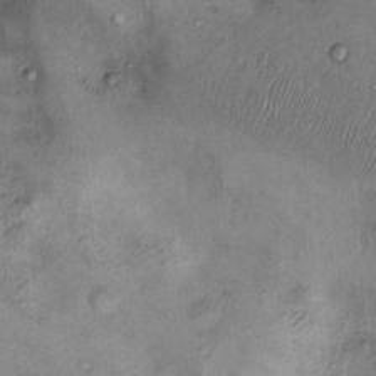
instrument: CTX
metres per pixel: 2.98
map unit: Nhu
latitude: 12.0444
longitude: -28.3467
